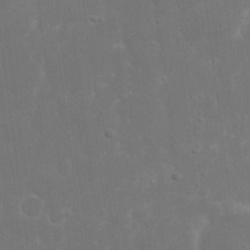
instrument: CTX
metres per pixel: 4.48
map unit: eHh
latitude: 16.4601
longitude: -72.4979
